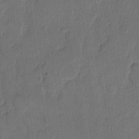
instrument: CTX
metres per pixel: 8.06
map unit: eHh
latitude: 12.2334
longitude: -65.7261
